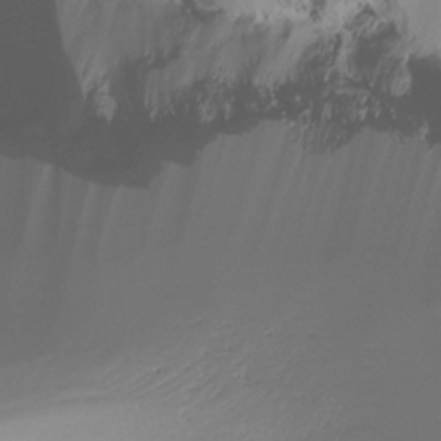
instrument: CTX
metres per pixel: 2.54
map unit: Ht
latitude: -17.0865
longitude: -46.7813
